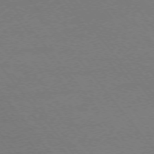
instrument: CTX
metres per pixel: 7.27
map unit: Ap
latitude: -75.7478
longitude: -74.7813
